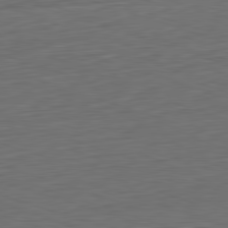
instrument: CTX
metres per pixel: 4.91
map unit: Ap
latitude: -82.1039
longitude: -77.5938
